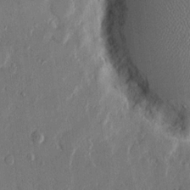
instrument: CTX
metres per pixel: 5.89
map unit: eHh
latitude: 13.9339
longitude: -68.3656
